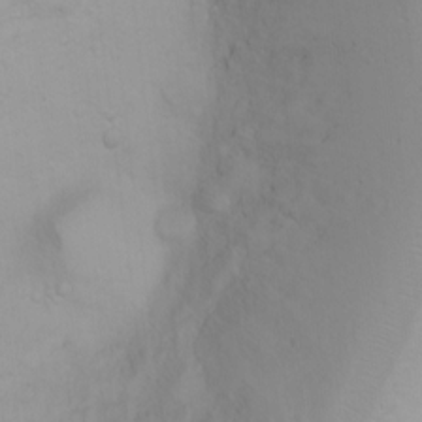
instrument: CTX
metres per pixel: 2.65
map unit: Ht
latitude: 3.8583
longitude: -22.9892
